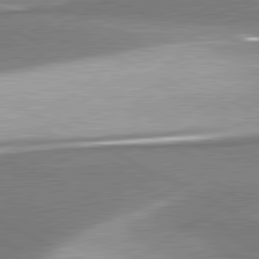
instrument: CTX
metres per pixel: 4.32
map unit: lApd
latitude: 81.2915
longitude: 168.0661
